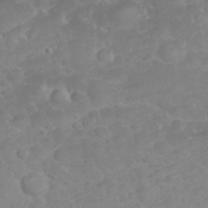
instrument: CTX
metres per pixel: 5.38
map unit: eHh
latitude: 32.5168
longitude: -62.0633
